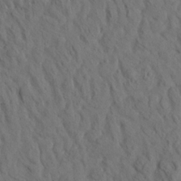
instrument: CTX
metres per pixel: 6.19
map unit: eHh
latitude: -1.4266
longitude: 18.0283
